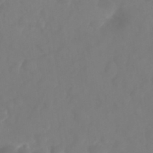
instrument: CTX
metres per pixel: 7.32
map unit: Nhu
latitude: 25.4237
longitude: -62.5924
